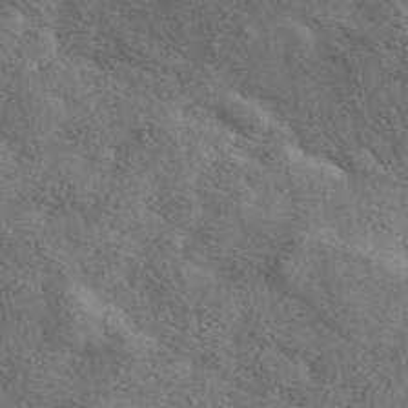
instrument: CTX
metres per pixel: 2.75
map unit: ANa
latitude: 44.9325
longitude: 39.6722
